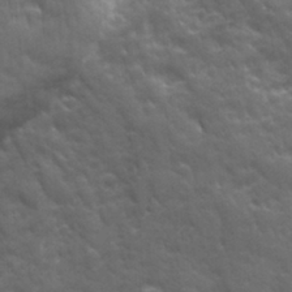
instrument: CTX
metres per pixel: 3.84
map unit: Ave
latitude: 19.1214
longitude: -133.4804
